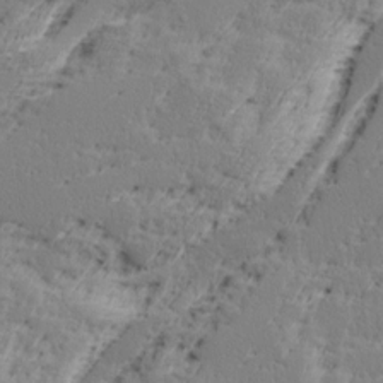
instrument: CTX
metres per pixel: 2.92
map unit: Ave
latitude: 16.4223
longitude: -137.7072
